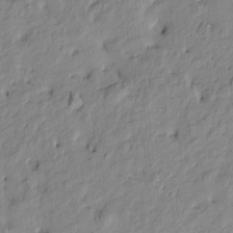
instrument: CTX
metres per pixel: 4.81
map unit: Htu
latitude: -9.4454
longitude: 177.2565
